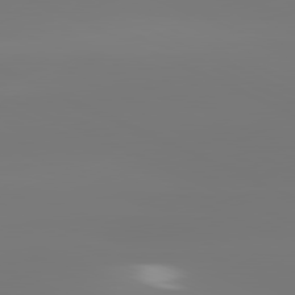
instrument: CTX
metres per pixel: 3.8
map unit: lApd
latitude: 81.5938
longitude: -148.7057
